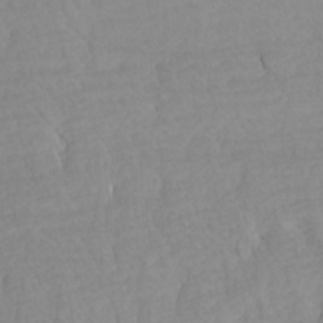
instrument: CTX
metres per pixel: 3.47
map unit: Htu
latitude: -6.7085
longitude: -69.7449
